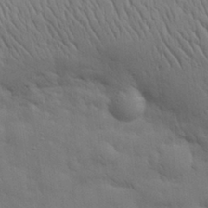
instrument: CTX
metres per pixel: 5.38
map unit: eHh
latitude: 29.1781
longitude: -75.4993
